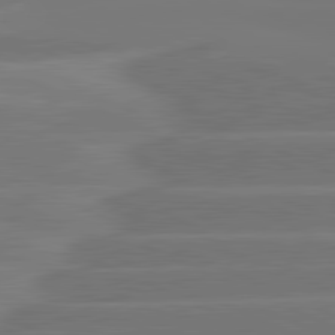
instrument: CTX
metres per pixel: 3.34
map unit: lApd
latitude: 81.7827
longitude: -135.5749
